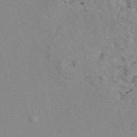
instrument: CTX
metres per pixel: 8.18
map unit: eAb
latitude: 50.0255
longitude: 108.3495
